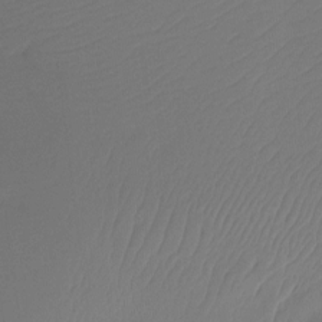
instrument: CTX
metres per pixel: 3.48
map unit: Ht
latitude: -14.7275
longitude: -49.0836
